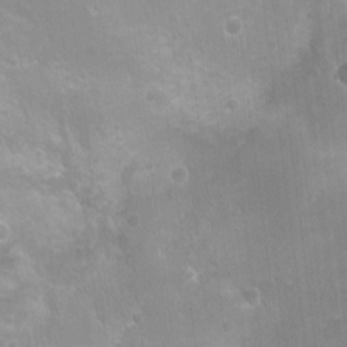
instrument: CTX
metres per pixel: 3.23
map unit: Nhu
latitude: 5.7450
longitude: -17.8205
